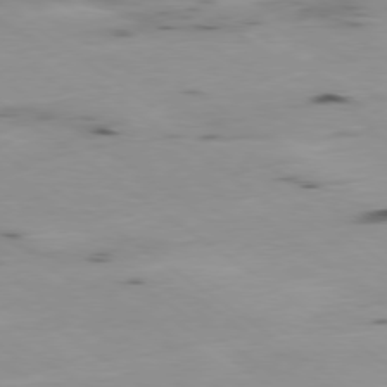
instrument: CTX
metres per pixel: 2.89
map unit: Ap
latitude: -78.9919
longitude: -72.8002
